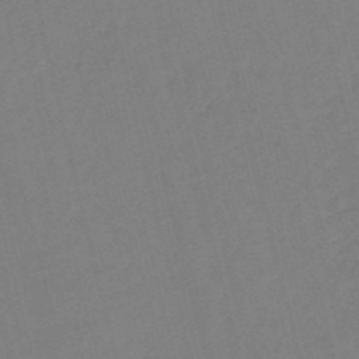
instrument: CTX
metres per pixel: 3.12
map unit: HNb
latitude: -52.7652
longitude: -48.4223
